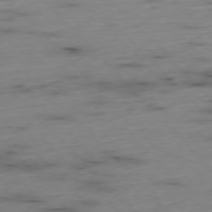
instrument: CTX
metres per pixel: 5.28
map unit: Ap
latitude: -76.8975
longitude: -91.7828
